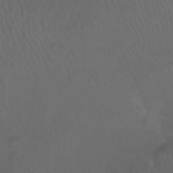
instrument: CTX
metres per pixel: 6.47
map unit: Ht
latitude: -11.7478
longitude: -44.4223
